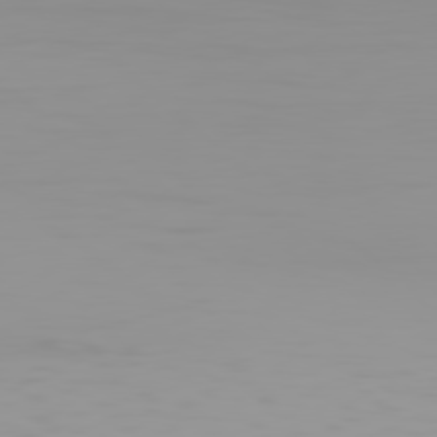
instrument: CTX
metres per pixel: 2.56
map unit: Hpe
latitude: 78.1767
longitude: -144.7813
